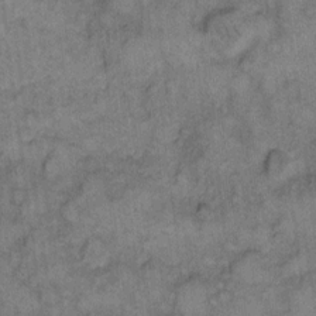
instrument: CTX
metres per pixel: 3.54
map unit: eHh
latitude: 10.0444
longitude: -63.6127
